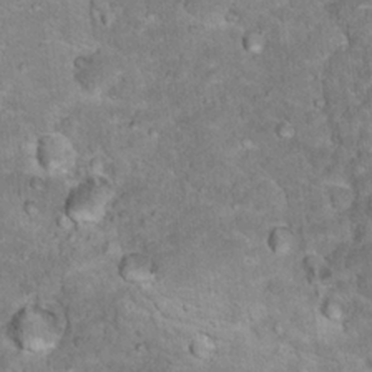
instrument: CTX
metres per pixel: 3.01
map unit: Hto
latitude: 18.3467
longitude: -35.9906
